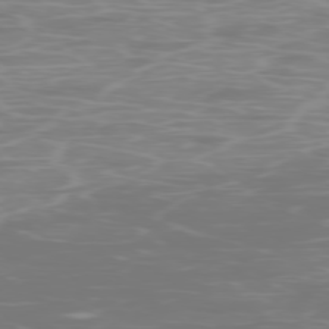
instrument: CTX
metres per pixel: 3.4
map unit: Ap
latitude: -78.7463
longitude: -96.8947
